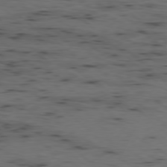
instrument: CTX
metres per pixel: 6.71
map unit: Ap
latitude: -78.0850
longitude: -74.9514
